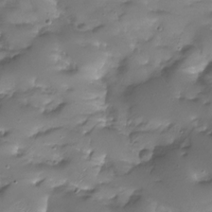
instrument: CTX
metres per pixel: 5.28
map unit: Nhu
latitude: -28.0283
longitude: -59.9150
